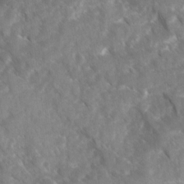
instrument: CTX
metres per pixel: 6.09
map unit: Ave
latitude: 17.0836
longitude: -131.0270
